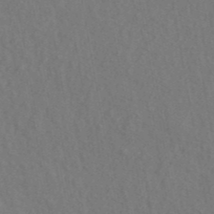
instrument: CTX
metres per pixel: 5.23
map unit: ANa
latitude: 42.3467
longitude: 51.3509
